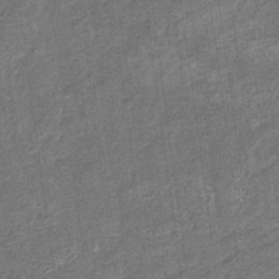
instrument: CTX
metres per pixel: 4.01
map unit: eHb
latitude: -36.1605
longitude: 79.9367
